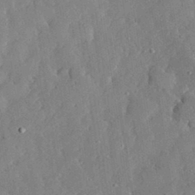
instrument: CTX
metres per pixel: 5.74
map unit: lHvf
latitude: 33.3671
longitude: -91.9339
